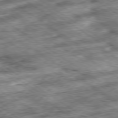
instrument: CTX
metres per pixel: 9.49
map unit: Ap
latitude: -79.8611
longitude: -50.0822
